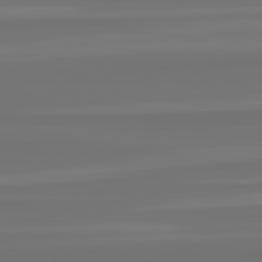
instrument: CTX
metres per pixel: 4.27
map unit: lApd
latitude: 82.4978
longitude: -178.3279
